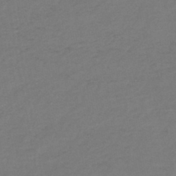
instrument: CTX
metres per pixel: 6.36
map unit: lHb
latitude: -45.5021
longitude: 68.3306
